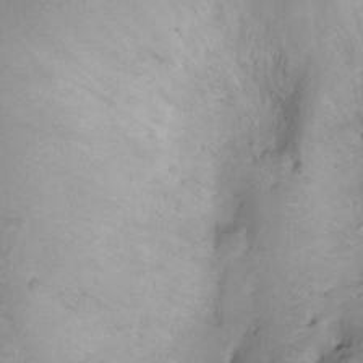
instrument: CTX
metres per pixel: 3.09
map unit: Ht
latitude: -8.9353
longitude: -21.1970
